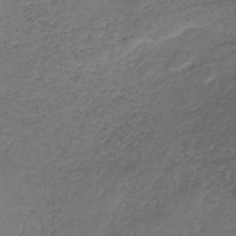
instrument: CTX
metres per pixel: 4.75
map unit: lHb
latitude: -39.3888
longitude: 73.5021
